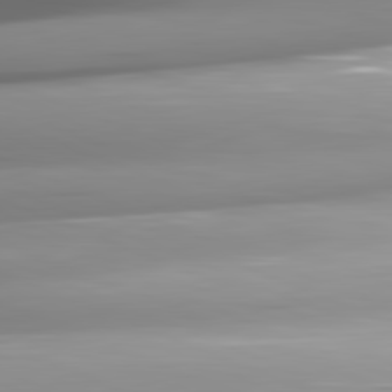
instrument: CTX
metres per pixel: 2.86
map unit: lApd
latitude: 82.0822
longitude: -147.3293
